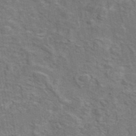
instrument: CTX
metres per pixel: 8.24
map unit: eAb
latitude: 44.9891
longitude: 110.2550
